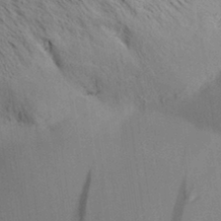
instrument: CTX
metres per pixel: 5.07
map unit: Aa
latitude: 32.4601
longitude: -138.3845
